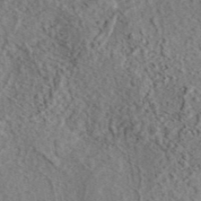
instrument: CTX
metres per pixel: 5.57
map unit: eAb
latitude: 43.4615
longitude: 115.5021
